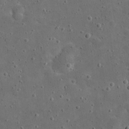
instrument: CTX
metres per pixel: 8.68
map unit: eHh
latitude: 20.8569
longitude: -65.4993
